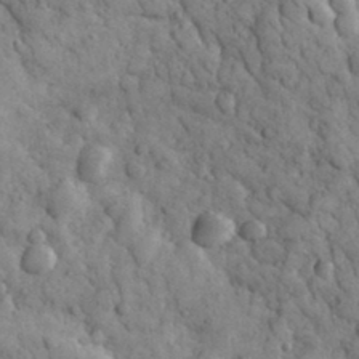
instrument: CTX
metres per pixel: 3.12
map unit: eHh
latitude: 32.6868
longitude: -68.3845
